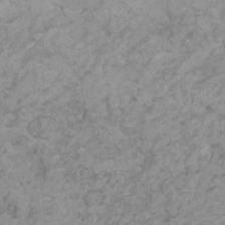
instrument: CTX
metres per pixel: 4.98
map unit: HNhu
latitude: 2.1766
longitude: -2.2900
